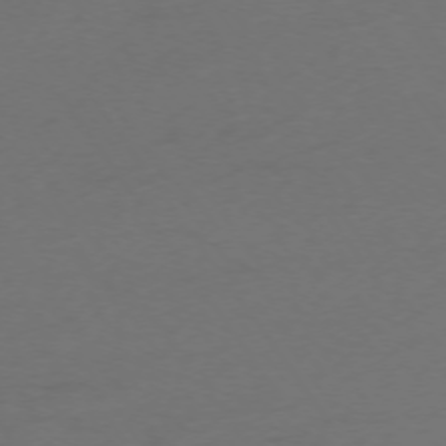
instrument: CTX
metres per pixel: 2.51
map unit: Ap
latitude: -74.4818
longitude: -71.9717
